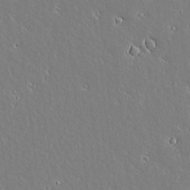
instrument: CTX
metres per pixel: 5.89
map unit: lAvf
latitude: 17.3104
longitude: -126.8002
